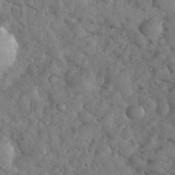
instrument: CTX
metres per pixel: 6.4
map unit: eHh
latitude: 36.2901
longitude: -64.0633
